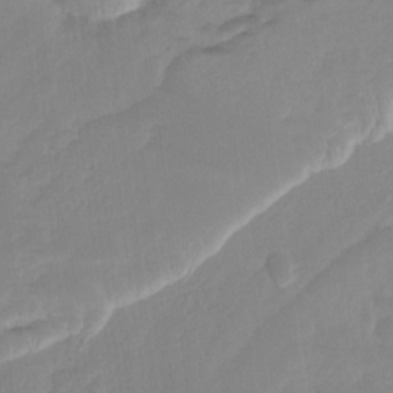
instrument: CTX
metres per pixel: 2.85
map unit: Ht
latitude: -15.3510
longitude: -52.8002
